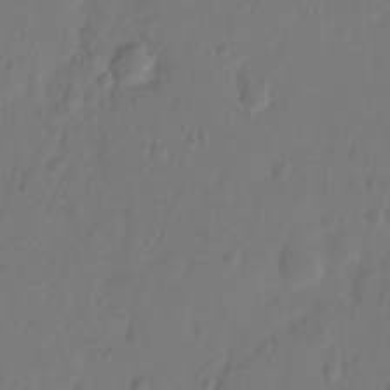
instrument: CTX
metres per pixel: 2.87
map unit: Hto
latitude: -12.6708
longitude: -39.8016
